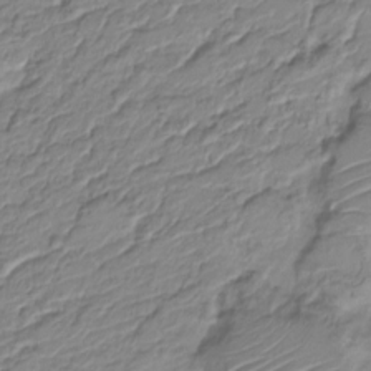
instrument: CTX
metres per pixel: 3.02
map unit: Nve
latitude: -18.8408
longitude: 106.6330
